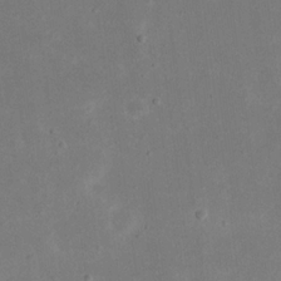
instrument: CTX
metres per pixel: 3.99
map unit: eHh
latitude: 18.9136
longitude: -71.0080
